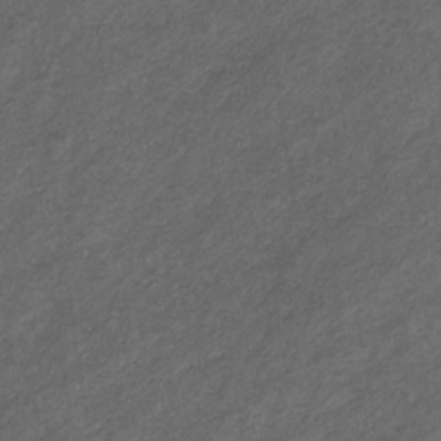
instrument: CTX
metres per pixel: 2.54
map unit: eHb
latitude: -32.2173
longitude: 70.7463
